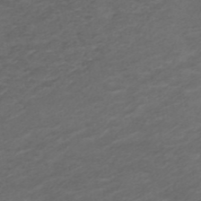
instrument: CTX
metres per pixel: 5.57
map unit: ANa
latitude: 42.3656
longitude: 28.0850
